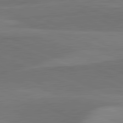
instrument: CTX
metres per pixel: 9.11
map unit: lApd
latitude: 82.2711
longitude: 138.4818
